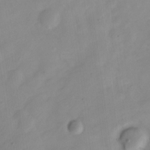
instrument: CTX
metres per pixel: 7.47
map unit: Nve
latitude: -21.8233
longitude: 107.8801
